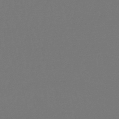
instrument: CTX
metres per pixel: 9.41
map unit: eHb
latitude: -50.5196
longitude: 69.8800
